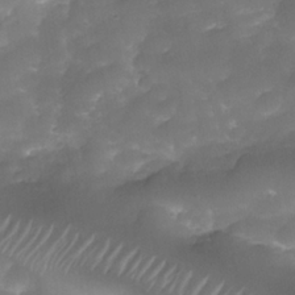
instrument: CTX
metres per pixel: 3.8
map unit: Nhe
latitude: -35.0108
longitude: -146.4412
